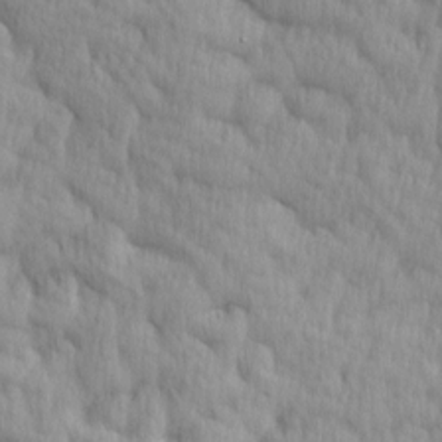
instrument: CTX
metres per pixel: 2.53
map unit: Ave
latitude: 12.5924
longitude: -106.2900
